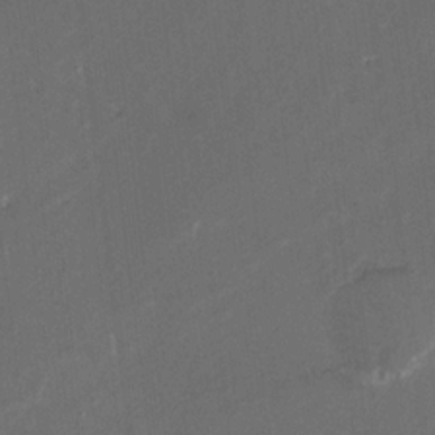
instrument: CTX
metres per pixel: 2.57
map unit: Hto
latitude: 6.5357
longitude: -34.9513
